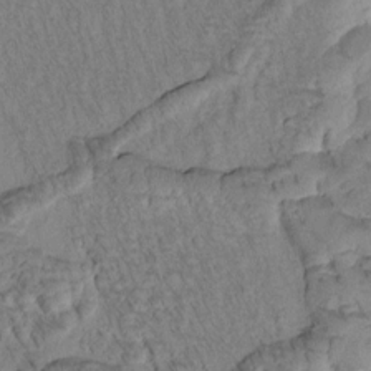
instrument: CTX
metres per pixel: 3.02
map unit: Htu
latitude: -1.5399
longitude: 172.9919
